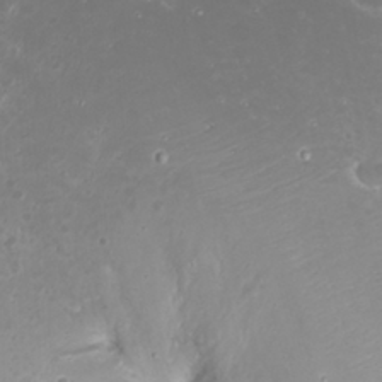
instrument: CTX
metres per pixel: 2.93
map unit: Nhu
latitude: 23.8961
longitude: -63.3482
